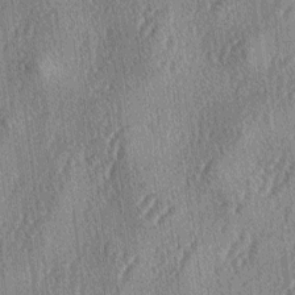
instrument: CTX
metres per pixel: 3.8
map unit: lAa
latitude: -4.6707
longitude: -126.2712
